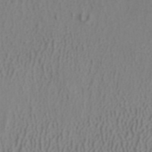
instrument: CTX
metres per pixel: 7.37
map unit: ANa
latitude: 38.4223
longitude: 23.2565
